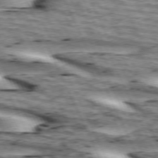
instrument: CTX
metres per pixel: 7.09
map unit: lApd
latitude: 73.1215
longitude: -54.5735
